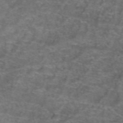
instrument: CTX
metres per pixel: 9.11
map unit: Hto
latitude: 39.8772
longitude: -41.7260
